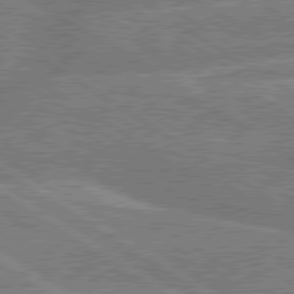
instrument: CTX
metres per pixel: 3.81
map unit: lApd
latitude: 79.6883
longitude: -158.3467
